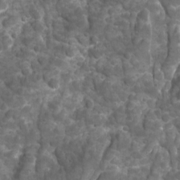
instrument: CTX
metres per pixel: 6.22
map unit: Ave
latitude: 16.4979
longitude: -133.1781
